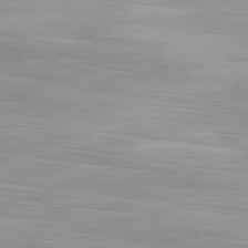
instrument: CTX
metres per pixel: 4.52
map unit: Ap
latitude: -80.2173
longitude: -60.6112
